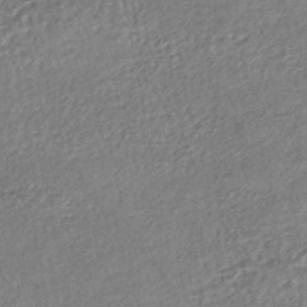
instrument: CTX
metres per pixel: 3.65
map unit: HNhu
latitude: -47.3509
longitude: 102.5385
